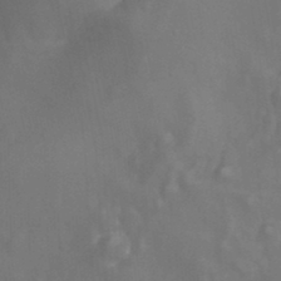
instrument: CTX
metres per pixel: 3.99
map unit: Nhu
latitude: 28.6679
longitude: -56.7624
